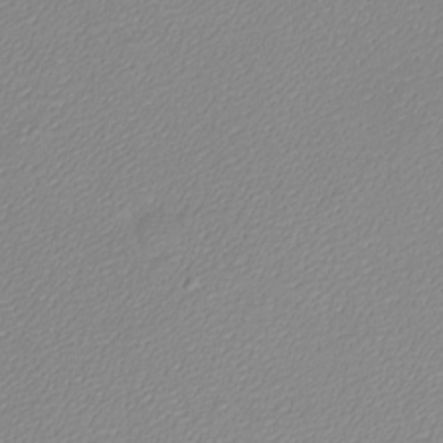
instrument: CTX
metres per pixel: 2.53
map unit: eHh
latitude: -8.8786
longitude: -70.2522
